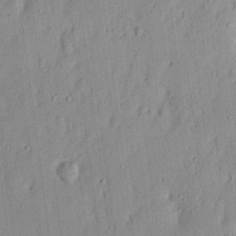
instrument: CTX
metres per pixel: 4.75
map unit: Nhu
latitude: 18.3845
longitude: -72.7625
